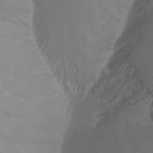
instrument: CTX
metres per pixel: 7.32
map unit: Nhu
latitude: -6.5762
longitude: -91.2915
